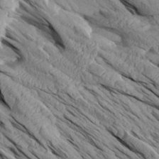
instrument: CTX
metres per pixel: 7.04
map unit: Aa
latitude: 27.1592
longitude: -133.3860
